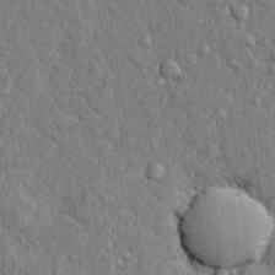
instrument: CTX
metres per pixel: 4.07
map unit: lHvf
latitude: 23.6505
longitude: 143.5210
